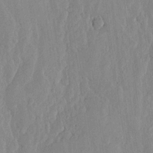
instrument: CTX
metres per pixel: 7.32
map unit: lHvf
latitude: 18.1011
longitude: -116.5924
